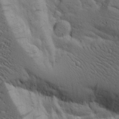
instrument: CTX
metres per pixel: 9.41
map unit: Aa
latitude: 18.0633
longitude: -126.0633
